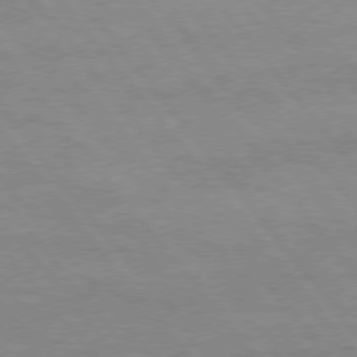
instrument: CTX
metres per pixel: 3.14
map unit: Hpe
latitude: 75.0647
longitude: -143.9906
